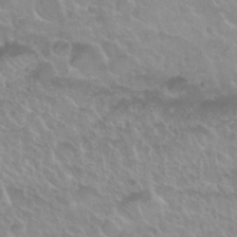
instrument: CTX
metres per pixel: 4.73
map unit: Nhu
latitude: 29.9150
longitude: -54.7057
